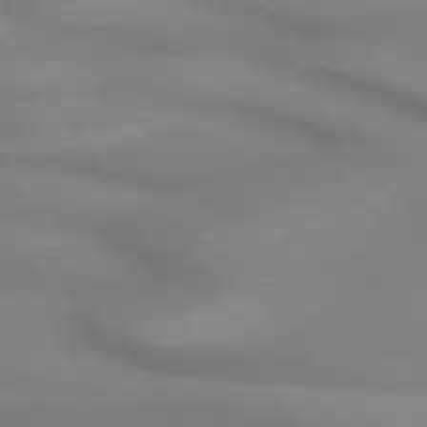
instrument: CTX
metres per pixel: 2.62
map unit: lApd
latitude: 71.7638
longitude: -51.2348
